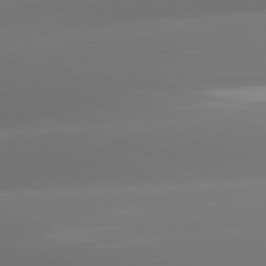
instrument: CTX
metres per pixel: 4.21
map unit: lApd
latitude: 81.5371
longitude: -160.8191
